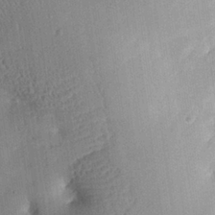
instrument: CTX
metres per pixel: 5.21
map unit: eHh
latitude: 26.7246
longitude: -82.0255
